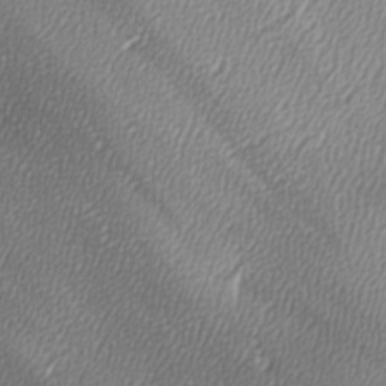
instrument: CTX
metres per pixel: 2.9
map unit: Ave
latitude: -6.4818
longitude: -122.9514
